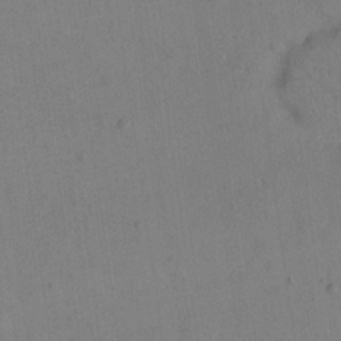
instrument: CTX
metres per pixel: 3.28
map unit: eHh
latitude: 16.6113
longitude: -67.7260
